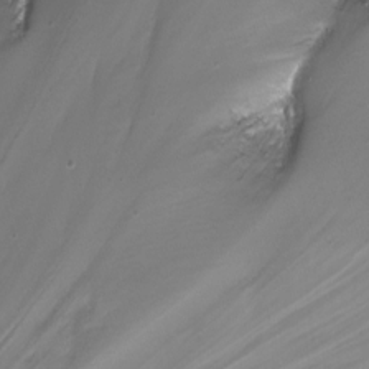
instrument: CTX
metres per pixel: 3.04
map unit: Nhu
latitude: -13.6911
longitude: -62.9136
